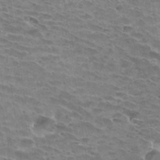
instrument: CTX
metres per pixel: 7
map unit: Hto
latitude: 33.0836
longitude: -41.9528
